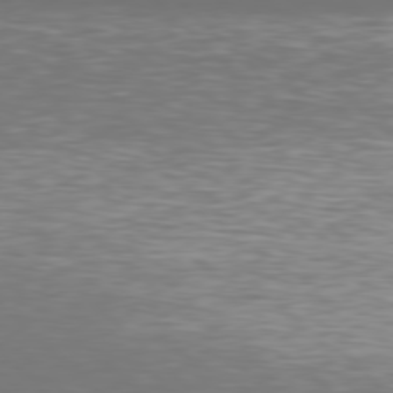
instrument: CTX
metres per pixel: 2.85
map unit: Hpe
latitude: 77.5938
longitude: -170.1389
